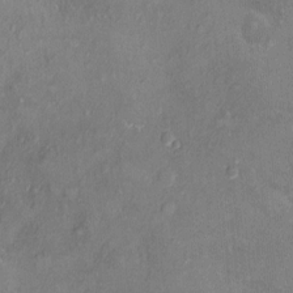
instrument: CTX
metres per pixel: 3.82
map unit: Ht
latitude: -3.9178
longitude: -14.8569
